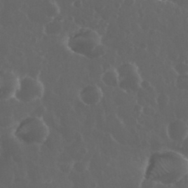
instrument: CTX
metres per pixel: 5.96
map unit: eHh
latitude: 33.9528
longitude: -59.3293
